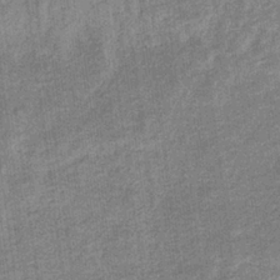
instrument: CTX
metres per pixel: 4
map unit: eHb
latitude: -36.3873
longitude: 80.1795
